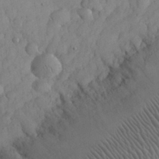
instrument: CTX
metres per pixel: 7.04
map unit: eHh
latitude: 30.9325
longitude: -67.9717
